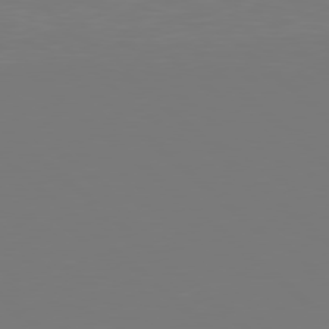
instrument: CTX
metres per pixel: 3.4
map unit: Hpe
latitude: 78.0255
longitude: -163.0648
